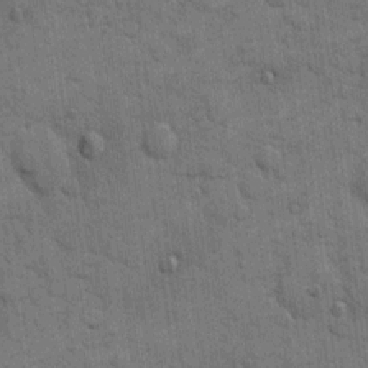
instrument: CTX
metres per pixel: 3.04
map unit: eHh
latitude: 11.5938
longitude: -65.3482
